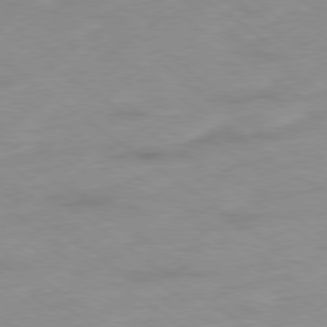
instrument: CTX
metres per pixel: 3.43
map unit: Ap
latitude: -79.1242
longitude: -96.8002
